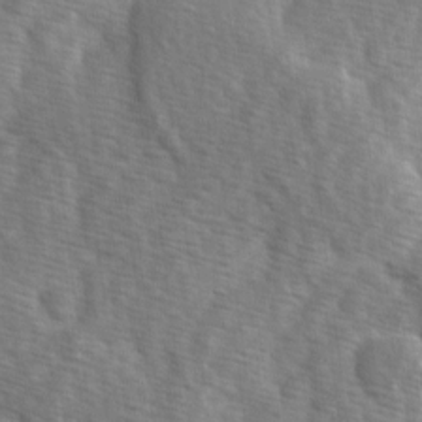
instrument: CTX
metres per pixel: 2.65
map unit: Ave
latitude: 1.5560
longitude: -112.0444
